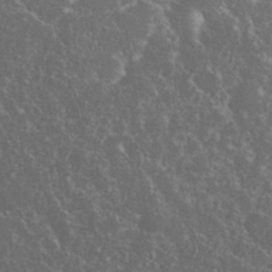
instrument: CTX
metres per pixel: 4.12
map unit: eHh
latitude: 36.2523
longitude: -61.4615
